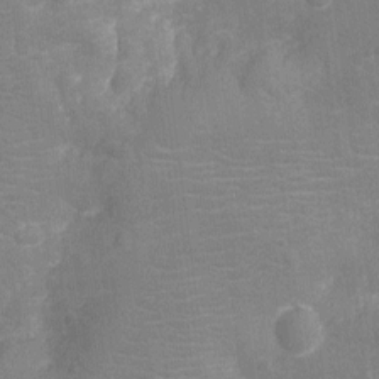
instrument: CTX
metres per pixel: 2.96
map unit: Ht
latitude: -12.5385
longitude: -25.3859
